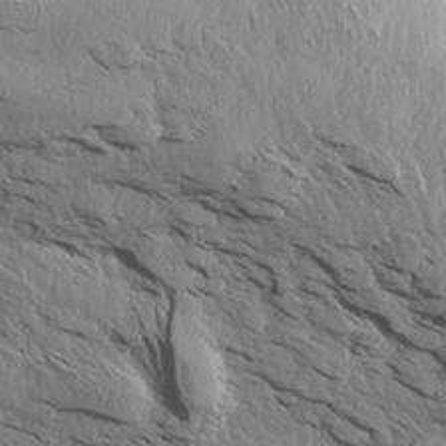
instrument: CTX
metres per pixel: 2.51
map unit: Aa
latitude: 14.2712
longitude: -140.6868
